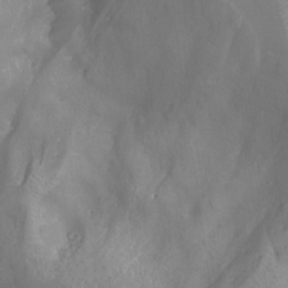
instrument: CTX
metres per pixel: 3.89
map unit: Nhu
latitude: -12.2740
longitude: -67.9528
